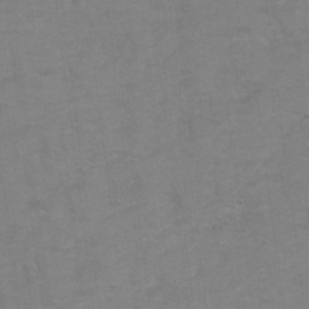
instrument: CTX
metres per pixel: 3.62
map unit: Hto
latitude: 5.2348
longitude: -31.8962
